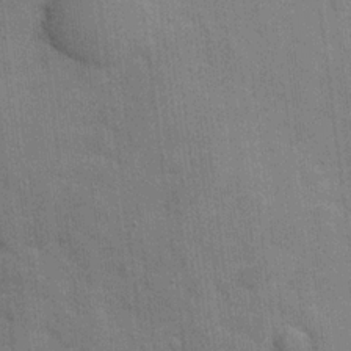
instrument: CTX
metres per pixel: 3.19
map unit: Hve
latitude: 18.5923
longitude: 151.6911
